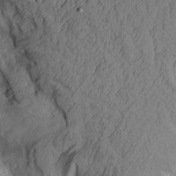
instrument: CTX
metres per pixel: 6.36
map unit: Aa
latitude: 9.5749
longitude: -127.3860
